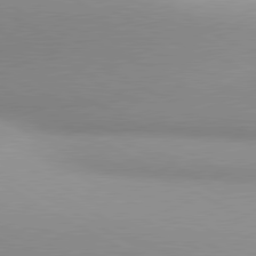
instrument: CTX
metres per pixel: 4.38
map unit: lApd
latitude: 80.6868
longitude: 135.7289
